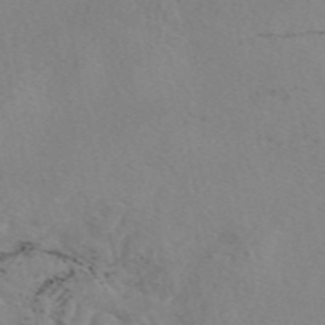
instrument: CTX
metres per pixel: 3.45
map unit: eAb
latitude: 49.7639
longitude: 107.3888
